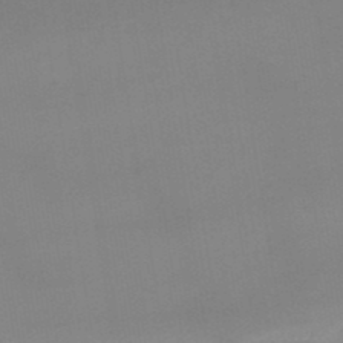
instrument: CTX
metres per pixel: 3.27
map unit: lHb
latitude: -48.1417
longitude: 67.6533
